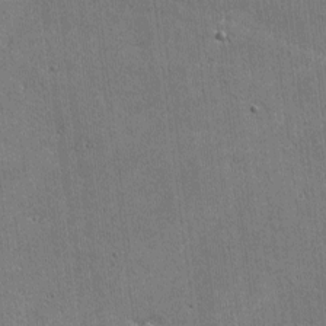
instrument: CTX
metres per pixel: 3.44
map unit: lHvf
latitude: -9.3510
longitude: -101.1592
